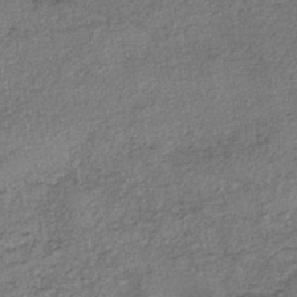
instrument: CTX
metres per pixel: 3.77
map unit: eHh
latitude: -42.6329
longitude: 120.4062
